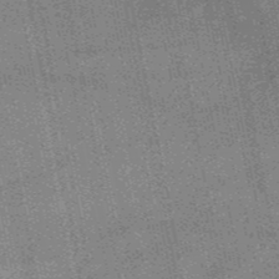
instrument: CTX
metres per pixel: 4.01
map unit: HNb
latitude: -52.1227
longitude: -42.4034
